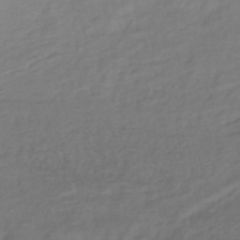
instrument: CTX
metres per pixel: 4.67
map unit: lHb
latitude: -43.2375
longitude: 81.4455
